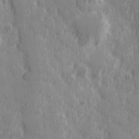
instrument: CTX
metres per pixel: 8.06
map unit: Hve
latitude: 25.6504
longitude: 146.4440
